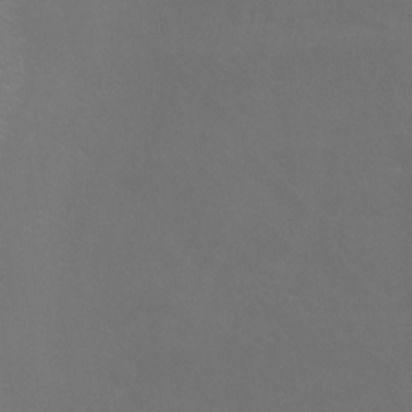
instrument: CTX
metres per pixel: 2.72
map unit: Aa
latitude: -9.1242
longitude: -72.3278
